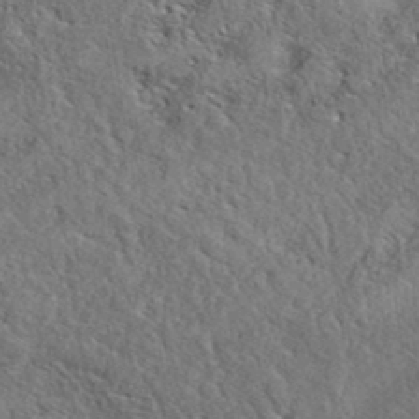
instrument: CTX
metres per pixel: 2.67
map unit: eAb
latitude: 38.1956
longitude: 112.4062
